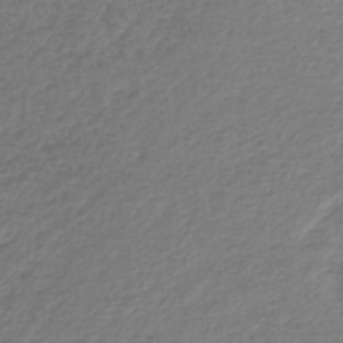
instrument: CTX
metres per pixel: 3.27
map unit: lHb
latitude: -42.9919
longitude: 71.7100
